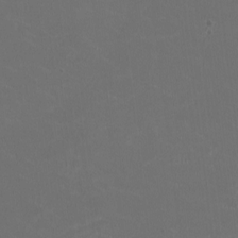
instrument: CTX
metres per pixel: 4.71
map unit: HNhu
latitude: 1.5749
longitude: -2.6490
